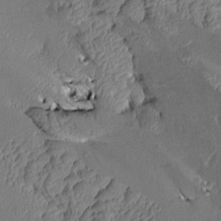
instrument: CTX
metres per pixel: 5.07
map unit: Aa
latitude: 8.0255
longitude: -129.3670
